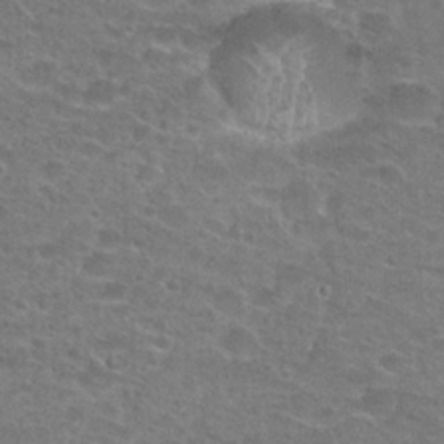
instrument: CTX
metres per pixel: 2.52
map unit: Hto
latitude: 22.1767
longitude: -43.6316
